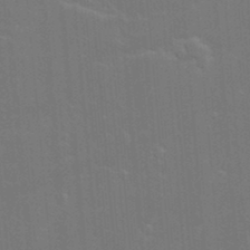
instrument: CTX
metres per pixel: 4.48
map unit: lAvf
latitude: 15.3671
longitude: -129.5371
